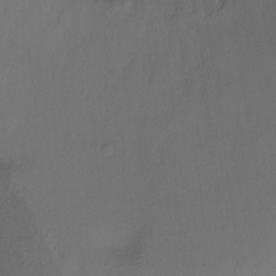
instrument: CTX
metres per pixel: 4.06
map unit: Ht
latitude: -6.6140
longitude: -29.0647
